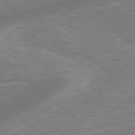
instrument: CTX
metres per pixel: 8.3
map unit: lApd
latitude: 78.9892
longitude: 174.6329
